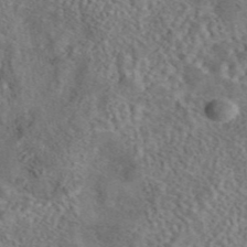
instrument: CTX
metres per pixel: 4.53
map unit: eAb
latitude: 43.2537
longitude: 109.2943
